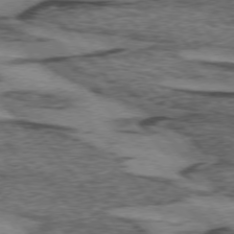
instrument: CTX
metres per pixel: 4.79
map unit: lApd
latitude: 74.5546
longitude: -76.9702
